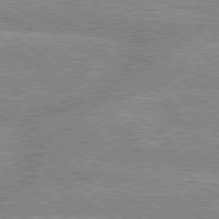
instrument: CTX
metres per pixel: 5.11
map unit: lApd
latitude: 79.0837
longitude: -156.1766
